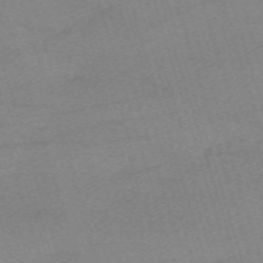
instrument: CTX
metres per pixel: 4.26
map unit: eHh
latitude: -62.1228
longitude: 54.4062
